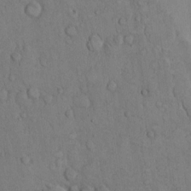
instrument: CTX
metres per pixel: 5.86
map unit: Hto
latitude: 10.5357
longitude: -60.8191
